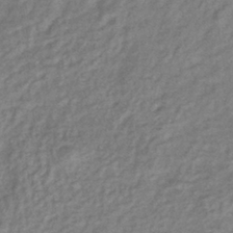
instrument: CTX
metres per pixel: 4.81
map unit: eHb
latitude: -38.1606
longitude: 76.0472
